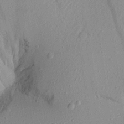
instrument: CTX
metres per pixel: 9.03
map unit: Aa
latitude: 21.6883
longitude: -143.3104
